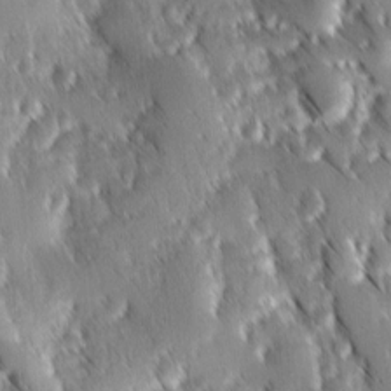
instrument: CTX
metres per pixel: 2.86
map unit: Ave
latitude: 8.9514
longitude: -104.3468
